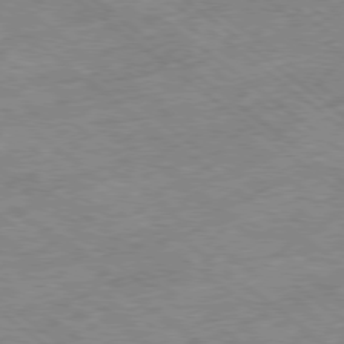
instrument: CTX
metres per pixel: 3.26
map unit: Ap
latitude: -79.0108
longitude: -48.3656
